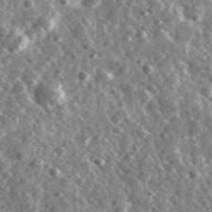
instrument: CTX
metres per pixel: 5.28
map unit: Ave
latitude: 38.1767
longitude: -107.4615
